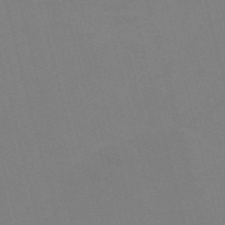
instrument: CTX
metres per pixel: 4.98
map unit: Nve
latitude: -57.9367
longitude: 61.6344
